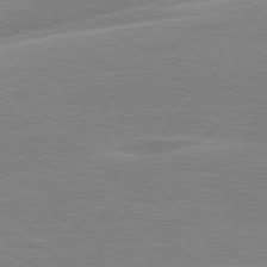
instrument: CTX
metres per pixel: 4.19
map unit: Hpe
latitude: 79.2159
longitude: -122.4412
